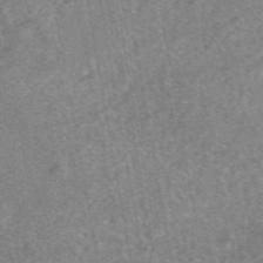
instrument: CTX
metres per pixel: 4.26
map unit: eAb
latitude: 46.8569
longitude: 102.5007
